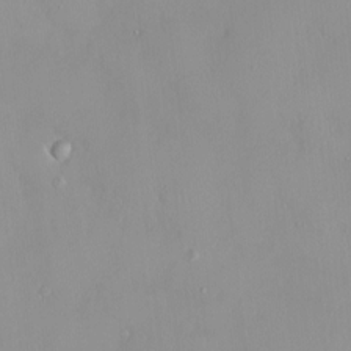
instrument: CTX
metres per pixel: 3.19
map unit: HNhu
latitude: 3.0269
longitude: 7.5588
